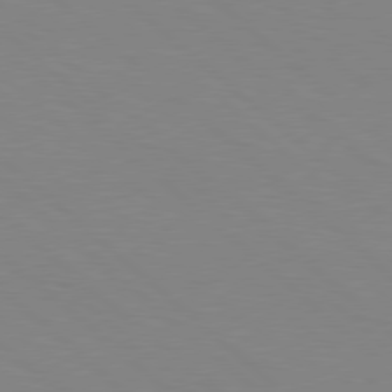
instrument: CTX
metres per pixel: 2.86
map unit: Hpe
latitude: 78.2334
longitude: -161.4804
